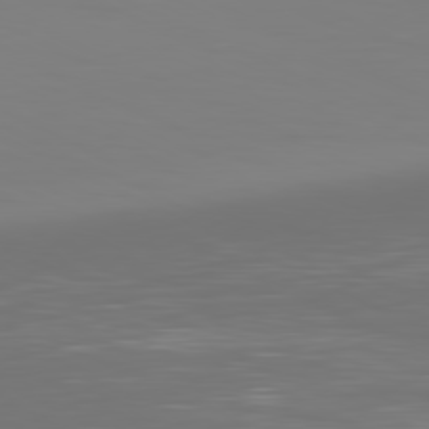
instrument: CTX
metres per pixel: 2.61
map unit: Ap
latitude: -81.5966
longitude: -61.4615
